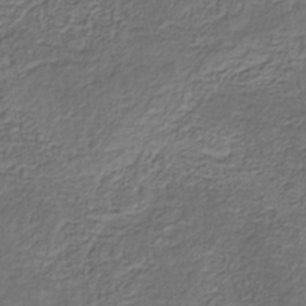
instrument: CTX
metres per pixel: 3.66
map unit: eHb
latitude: -32.2551
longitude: 73.0297
